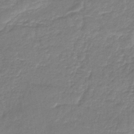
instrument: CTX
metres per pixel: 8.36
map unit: HNb
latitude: -34.2739
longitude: 62.0094
